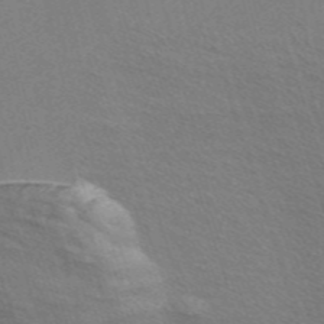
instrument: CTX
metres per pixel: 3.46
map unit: Nve
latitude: -56.9353
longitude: 59.2942
